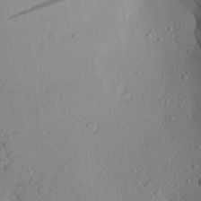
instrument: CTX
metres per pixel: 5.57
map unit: Aa
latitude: 23.9906
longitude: -144.6868
